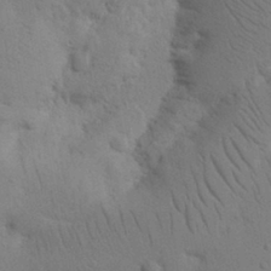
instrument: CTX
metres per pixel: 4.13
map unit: Nhu
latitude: 16.0444
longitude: -75.6505
